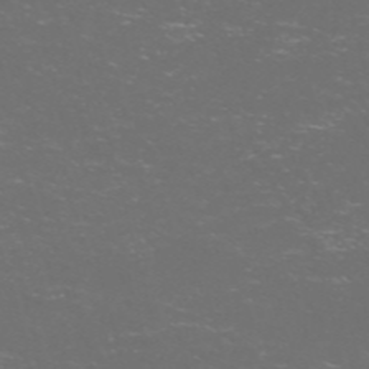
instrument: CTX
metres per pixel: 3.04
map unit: Nve
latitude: -57.9556
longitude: 52.6707
